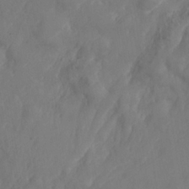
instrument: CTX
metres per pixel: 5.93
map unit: Nhe
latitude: -36.5573
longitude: 138.7652
